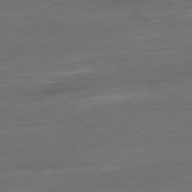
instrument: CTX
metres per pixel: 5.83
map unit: Ap
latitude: -80.3495
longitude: -102.9325
